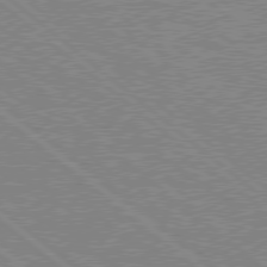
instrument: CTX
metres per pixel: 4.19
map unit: Hpe
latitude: 78.1011
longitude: -160.4601
